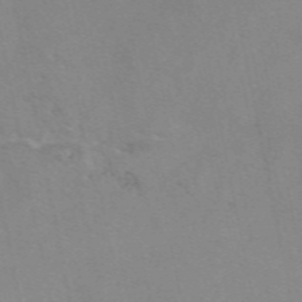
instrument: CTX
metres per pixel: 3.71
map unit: eAb
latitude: 49.3671
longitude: 104.6140
